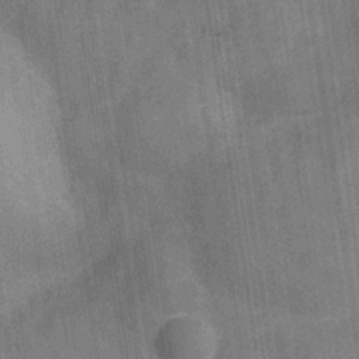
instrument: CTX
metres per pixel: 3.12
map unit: Hve
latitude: -29.3510
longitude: 92.1606
